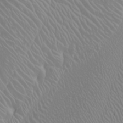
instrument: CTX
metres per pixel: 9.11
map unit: Htu
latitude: -4.5951
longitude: -89.0648
